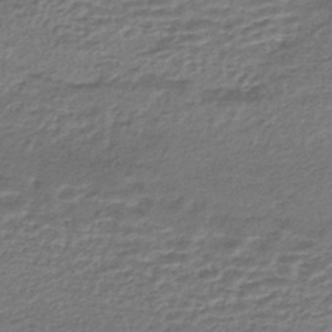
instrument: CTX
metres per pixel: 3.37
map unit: HNhu
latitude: -43.5777
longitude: 103.5399
